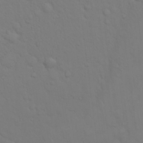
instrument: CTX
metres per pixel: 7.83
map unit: eHh
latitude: 18.3278
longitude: -62.9514
